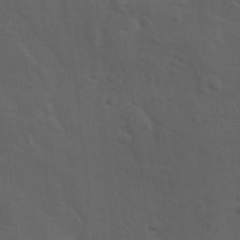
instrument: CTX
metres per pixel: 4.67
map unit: Ave
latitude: 11.8395
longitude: -104.3845
